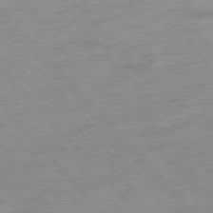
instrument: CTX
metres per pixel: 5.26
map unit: Hpe
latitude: -76.9542
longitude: -15.1026
